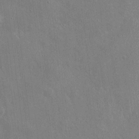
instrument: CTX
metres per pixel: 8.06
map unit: eHh
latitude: 10.4412
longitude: -70.2711
